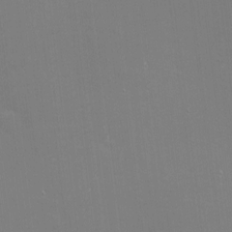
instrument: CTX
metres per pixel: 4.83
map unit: eHh
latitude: -2.4251
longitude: -80.6113
